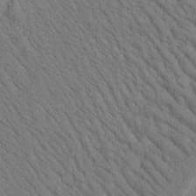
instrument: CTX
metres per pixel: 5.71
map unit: Htu
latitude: -1.3510
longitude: 172.5007
